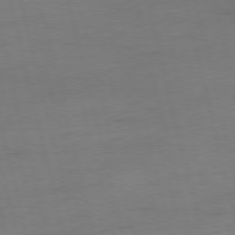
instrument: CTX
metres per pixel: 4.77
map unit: Ap
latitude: -76.0472
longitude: -73.4049
